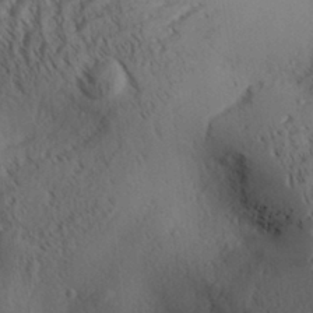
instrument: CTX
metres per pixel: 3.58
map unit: Aa
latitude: 30.3279
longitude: -140.6679
